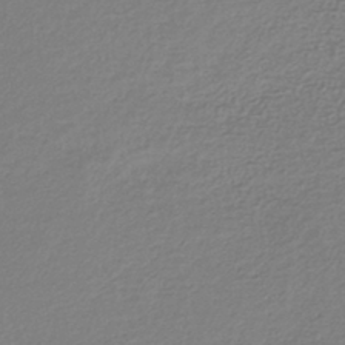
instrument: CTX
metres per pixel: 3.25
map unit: lHb
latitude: -42.4628
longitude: 70.6141
